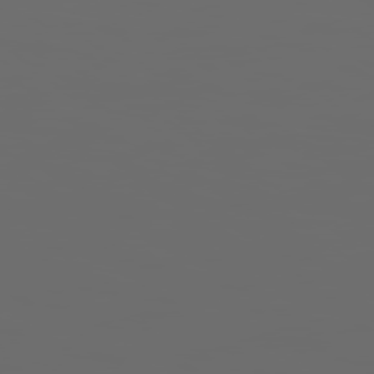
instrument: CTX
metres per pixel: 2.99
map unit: Hpe
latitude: 78.3468
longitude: 176.4062
